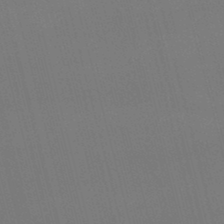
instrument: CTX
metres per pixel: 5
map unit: lHb
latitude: -47.7477
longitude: 61.4454
